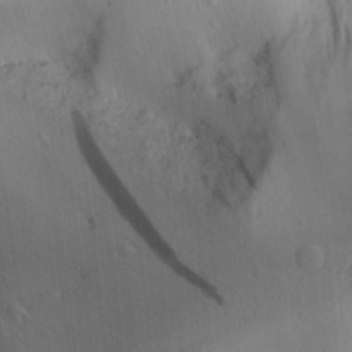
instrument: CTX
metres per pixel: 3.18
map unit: Aa
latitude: 30.9892
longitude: -144.3278
